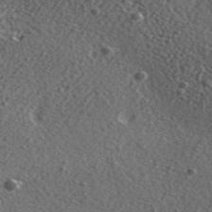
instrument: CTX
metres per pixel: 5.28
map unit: ANa
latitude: 40.5545
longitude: -90.1578
